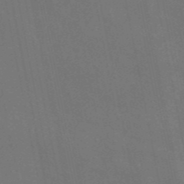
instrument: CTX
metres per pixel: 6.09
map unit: eAb
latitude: 46.3468
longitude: 121.0108
